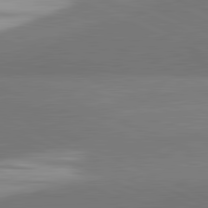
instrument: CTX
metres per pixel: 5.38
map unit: lApd
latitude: 82.0633
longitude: 154.3873
